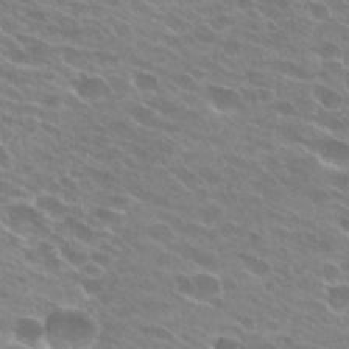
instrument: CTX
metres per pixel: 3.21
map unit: Hto
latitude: 25.8394
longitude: -42.2712
